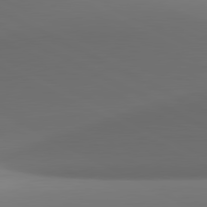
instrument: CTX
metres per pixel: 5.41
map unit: lApd
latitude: 81.2915
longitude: 136.2361
